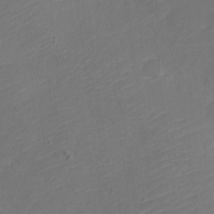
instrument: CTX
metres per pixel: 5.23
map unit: Nve
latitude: -17.6911
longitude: 106.8030
